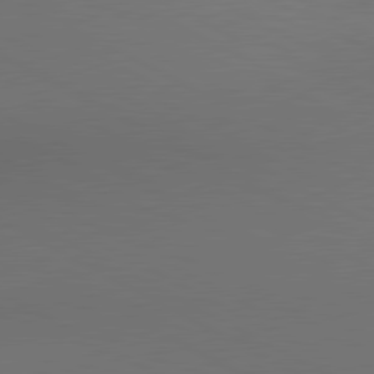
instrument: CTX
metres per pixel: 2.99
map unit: lApd
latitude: 80.7435
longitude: 140.4062
